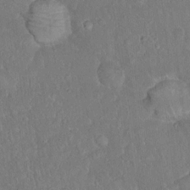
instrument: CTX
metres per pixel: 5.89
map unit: Hto
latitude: 14.8947
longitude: -40.2522
